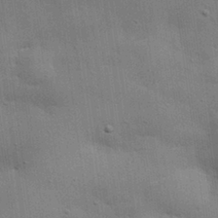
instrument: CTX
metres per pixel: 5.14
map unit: eHh
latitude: 28.8758
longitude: -83.0080
